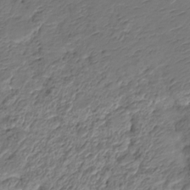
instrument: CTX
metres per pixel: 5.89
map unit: HNhu
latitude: -21.5588
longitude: 84.5762
